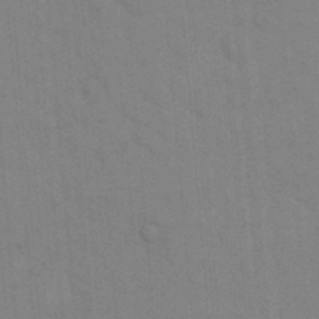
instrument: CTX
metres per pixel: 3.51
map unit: eHh
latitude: 18.3467
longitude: -64.2145
